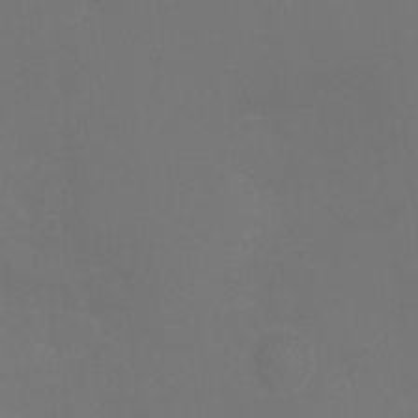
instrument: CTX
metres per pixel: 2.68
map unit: Ht
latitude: -3.1431
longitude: -18.9136
